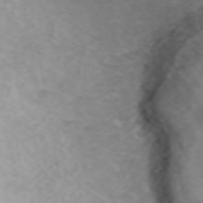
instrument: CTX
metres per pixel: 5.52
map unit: ANa
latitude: 45.2159
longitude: 22.3118
